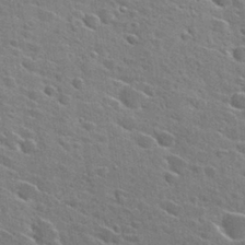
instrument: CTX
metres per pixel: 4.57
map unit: Hto
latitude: 26.9703
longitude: -45.3104
